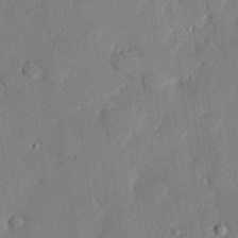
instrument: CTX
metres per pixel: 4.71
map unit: eHh
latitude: 27.8206
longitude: -82.2144
